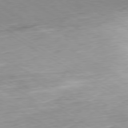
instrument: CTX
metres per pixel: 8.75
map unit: Hpe
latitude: -80.1795
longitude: 20.9919
